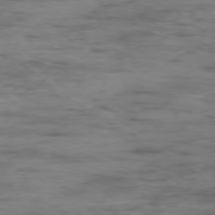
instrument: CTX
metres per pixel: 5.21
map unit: Ap
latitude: -77.5399
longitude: -81.7261
